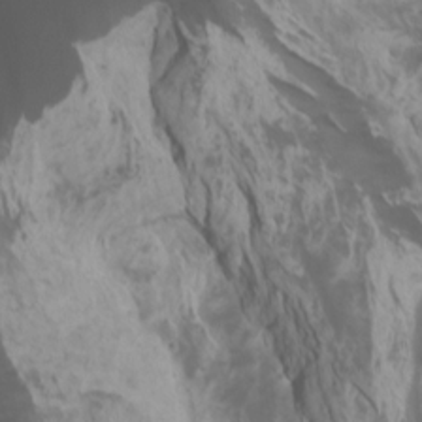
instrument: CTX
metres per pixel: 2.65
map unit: Htu
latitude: -7.6722
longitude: -64.8002
